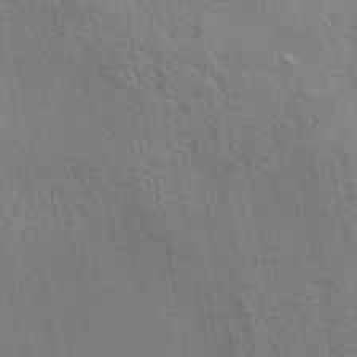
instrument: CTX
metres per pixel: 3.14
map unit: eAb
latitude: 42.8569
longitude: 113.5021
